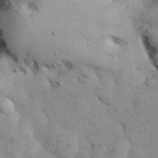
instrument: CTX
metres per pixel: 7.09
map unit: Nhu
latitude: 27.3860
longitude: -71.2726
